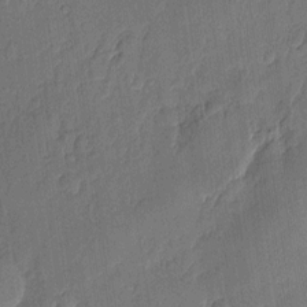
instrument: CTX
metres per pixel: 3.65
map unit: eHh
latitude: 6.1767
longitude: -73.8962
